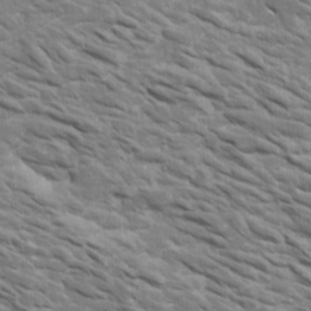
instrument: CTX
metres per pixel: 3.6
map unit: Htu
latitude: 2.6679
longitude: 142.2928
